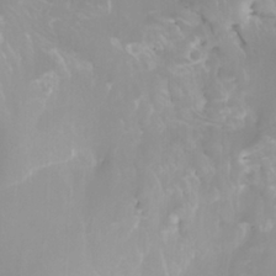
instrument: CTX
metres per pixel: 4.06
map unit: Nhu
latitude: -5.1809
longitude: -77.2915
